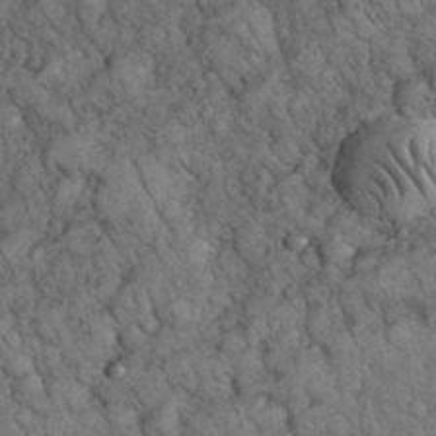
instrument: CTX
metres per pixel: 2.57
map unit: eHh
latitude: 33.2348
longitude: -67.1025
